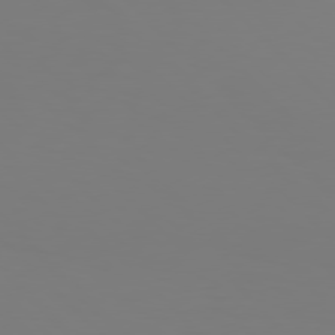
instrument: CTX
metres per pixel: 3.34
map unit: Hpe
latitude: 77.3670
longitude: -133.5938
